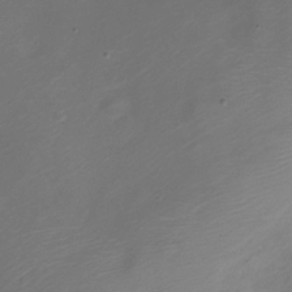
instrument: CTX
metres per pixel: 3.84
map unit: Nve
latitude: -20.5762
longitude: 106.8408
